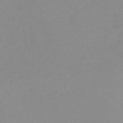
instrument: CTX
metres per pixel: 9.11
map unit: lHb
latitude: -41.7100
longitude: 77.6722
